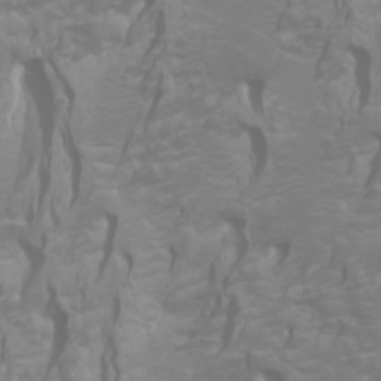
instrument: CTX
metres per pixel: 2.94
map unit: Htu
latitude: -4.6329
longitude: -88.6491
